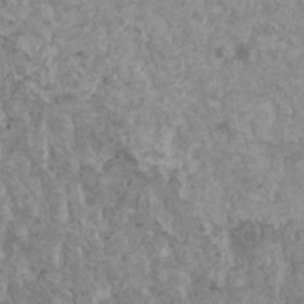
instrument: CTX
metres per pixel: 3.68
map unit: HNhu
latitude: 1.9150
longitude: 7.6344
